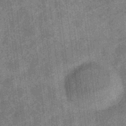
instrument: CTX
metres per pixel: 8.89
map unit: eHb
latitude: -35.9178
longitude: 79.2942
